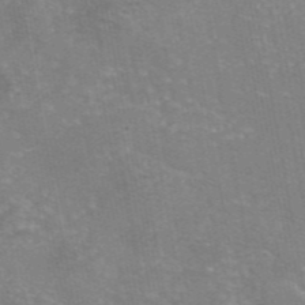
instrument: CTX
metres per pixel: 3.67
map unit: eAb
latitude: 45.8772
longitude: 105.8044
